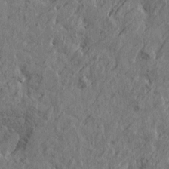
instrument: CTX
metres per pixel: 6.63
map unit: Htu
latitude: -6.1794
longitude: 179.7855
